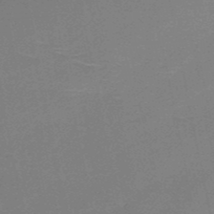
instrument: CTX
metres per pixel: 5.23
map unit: HNb
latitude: -50.6329
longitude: -42.5735
